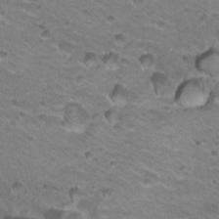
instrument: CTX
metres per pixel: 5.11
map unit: Hto
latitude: 21.7639
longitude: -32.4601
